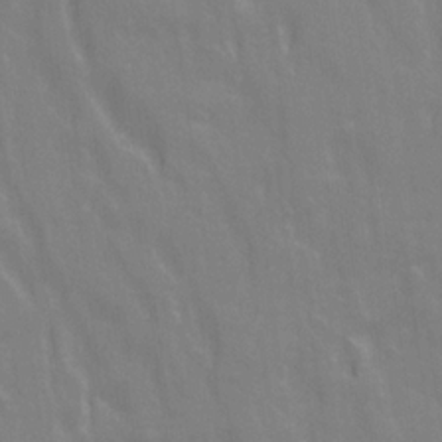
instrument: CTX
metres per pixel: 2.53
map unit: Ave
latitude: 21.0837
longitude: -134.2144
